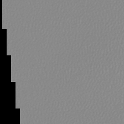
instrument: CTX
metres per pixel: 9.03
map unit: lHb
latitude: -44.1606
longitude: 72.4251
